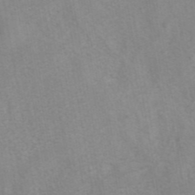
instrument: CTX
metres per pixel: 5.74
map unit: eAb
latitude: 41.8394
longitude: 106.1795
